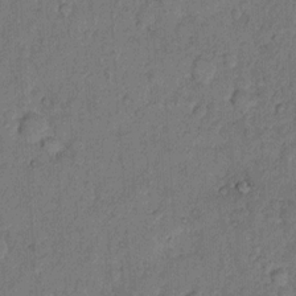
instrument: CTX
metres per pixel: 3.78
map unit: Hto
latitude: 9.9528
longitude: -61.7071
